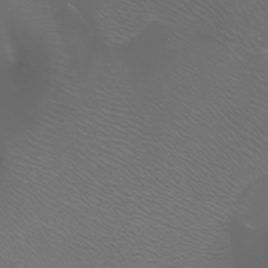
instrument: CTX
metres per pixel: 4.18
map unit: Htu
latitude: -4.7085
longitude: -88.5546
